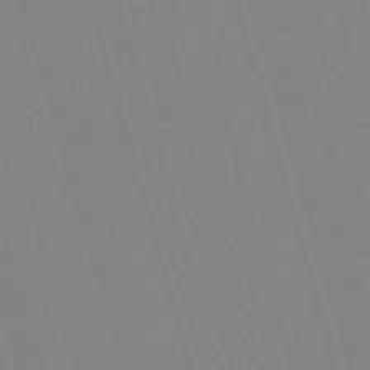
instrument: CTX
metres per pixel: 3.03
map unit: lHb
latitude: -44.0094
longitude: 77.2943
